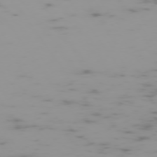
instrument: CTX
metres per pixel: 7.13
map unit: Hpe
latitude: -74.5952
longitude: 7.7666
